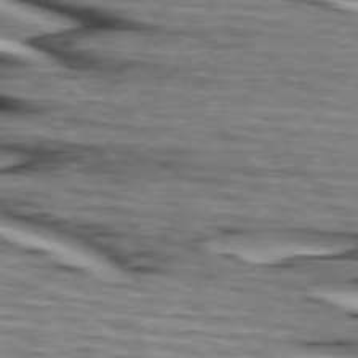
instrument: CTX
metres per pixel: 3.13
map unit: lApd
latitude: 74.4223
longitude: -72.1389
